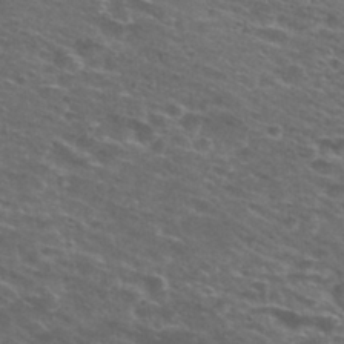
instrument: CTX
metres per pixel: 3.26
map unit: Hto
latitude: 28.3278
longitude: -48.6868
